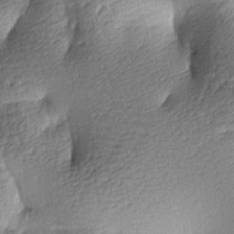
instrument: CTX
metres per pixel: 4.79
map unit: lAa
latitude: -9.0675
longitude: -126.8569
